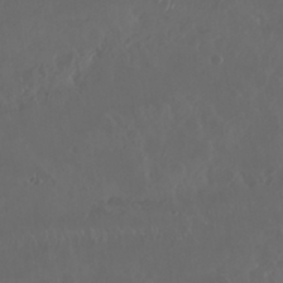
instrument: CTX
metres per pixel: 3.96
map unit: Nhu
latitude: 29.6316
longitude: -58.8380
